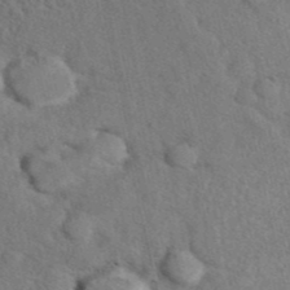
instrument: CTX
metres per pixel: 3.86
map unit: eAb
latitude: 41.2536
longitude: 108.8408
